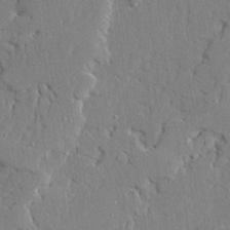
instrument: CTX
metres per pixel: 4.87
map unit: Ave
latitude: 23.7827
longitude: -130.2145
